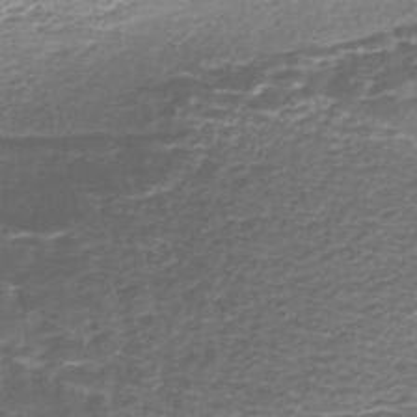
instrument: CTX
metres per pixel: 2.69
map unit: Nhe
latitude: -45.1809
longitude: 152.8219
